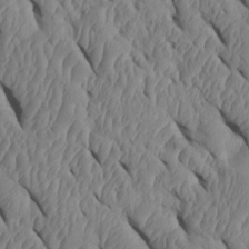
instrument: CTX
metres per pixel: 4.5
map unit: Htu
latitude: 1.5371
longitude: 148.4818
